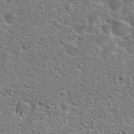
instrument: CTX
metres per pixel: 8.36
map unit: Hto
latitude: 25.5182
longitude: -49.2159
